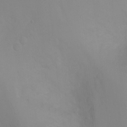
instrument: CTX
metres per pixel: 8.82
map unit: Ht
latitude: -2.6896
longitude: -25.2537
